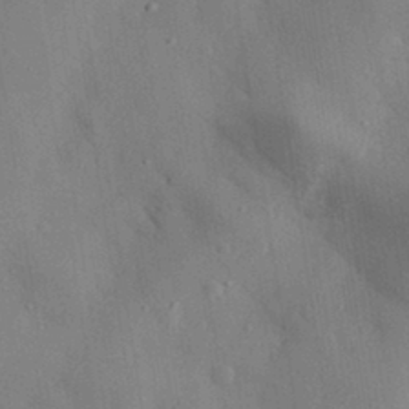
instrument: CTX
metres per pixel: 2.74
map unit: eHh
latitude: 30.7813
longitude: -76.5734
